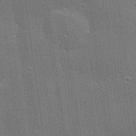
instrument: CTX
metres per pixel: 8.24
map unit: Hve
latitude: 28.0633
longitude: -92.9324
